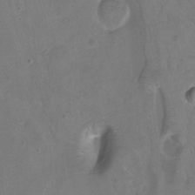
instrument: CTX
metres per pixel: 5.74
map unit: Hto
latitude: -7.2187
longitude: -44.7057
